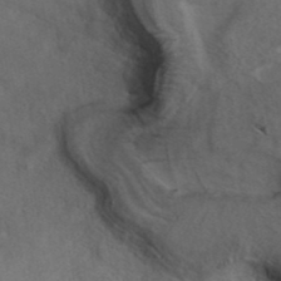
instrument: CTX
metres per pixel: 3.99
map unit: ANa
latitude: 40.4789
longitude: 17.8612
